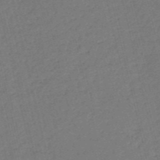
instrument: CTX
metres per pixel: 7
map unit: HNb
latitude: -54.2740
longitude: -39.8583
